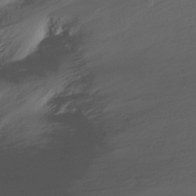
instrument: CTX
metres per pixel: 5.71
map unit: Ht
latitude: -15.8423
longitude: -45.3481
